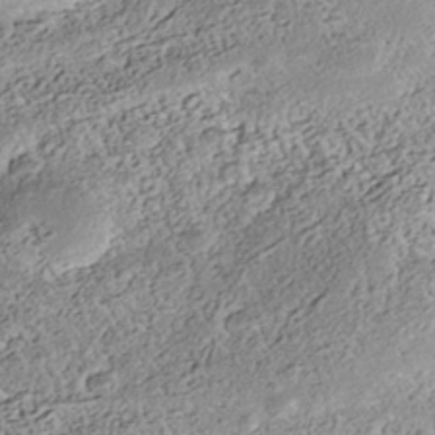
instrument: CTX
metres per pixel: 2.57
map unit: Nhe
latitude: -39.5777
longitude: -116.9325
